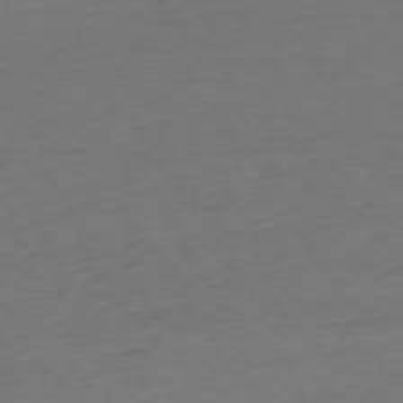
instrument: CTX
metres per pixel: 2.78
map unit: Ap
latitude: -75.9556
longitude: -81.2348
